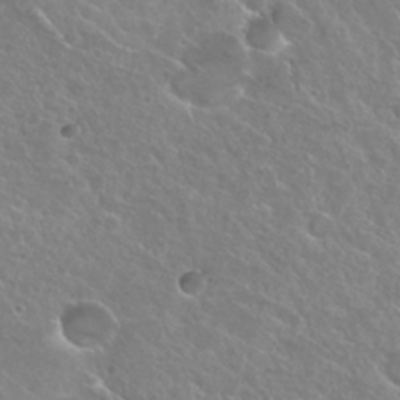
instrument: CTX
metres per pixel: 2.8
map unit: Hto
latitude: 25.4615
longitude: -38.0633
